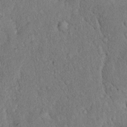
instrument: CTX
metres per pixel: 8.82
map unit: eHh
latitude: 18.5734
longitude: -62.3468
